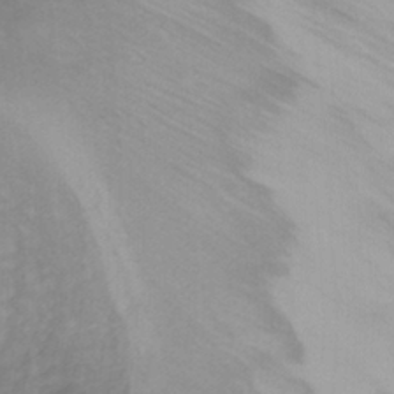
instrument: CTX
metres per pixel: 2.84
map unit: Ht
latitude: 3.6505
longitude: -29.4615
